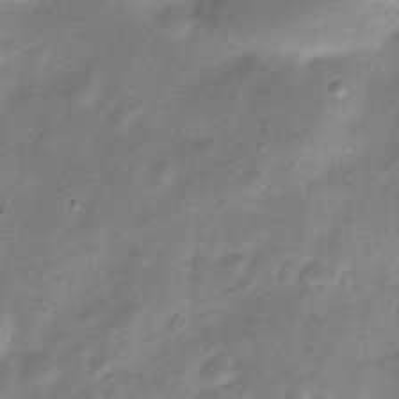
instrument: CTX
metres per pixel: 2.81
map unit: Nve
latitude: -23.4832
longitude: 106.3307
